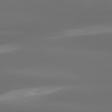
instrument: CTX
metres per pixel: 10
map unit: lApd
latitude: 80.4979
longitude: -139.1025
